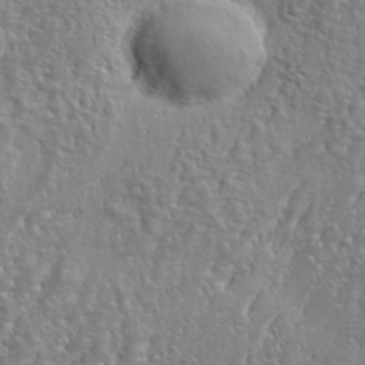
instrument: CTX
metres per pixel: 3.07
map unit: eHh
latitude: 34.7813
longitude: -133.8772
